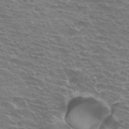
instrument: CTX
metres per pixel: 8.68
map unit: Hto
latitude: 33.6505
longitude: -43.2348
